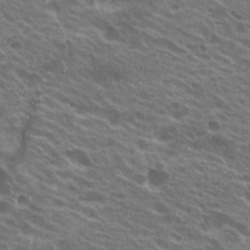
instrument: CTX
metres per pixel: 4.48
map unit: Hto
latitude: 23.2726
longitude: -38.2522
